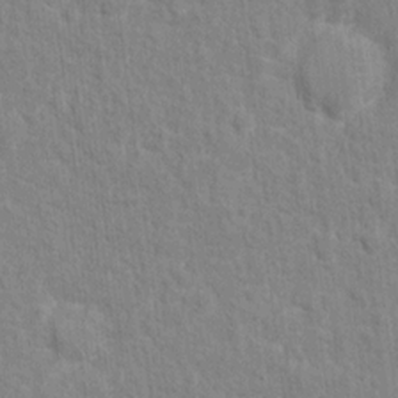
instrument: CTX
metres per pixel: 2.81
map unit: Hto
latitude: 13.1025
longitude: -37.9717
